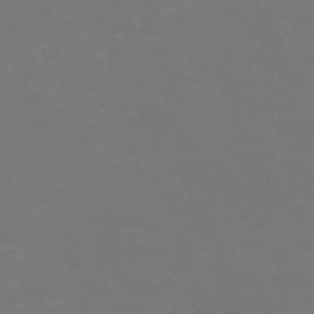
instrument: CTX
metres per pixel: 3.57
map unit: Nve
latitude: -59.5210
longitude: 60.8030
